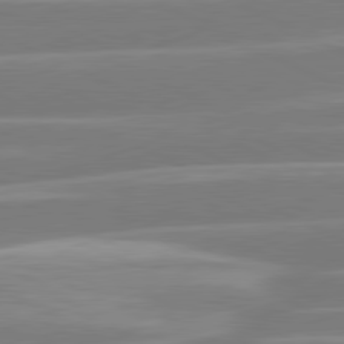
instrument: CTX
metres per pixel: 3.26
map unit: lApd
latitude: 81.0269
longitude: -130.6491
